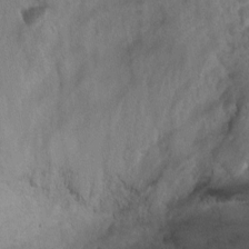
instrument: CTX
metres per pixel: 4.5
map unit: Ht
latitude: -1.6911
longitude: -19.9528
